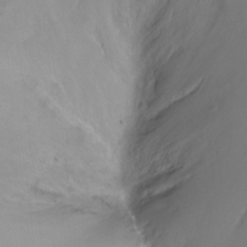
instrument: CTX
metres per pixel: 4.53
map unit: Ht
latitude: -6.6518
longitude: -34.3278
